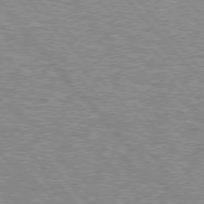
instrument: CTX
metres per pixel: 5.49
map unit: lApd
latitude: 76.1766
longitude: -80.8947
